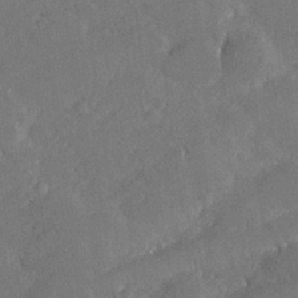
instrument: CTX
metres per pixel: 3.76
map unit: lHvf
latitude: 26.9892
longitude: 140.9542
